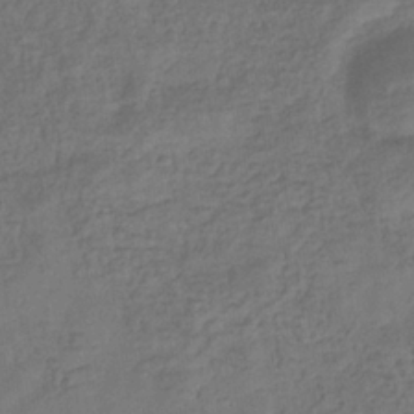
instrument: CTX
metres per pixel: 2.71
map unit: eHb
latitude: -33.5210
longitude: 76.6896
